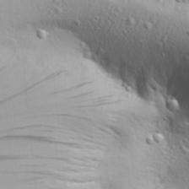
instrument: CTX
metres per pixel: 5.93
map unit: Aa
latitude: 29.4993
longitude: -139.7639
